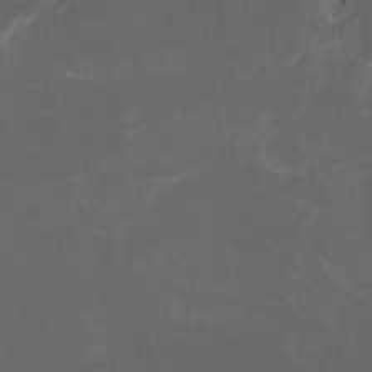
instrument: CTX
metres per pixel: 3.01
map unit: Htu
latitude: -7.1998
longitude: -66.2900
